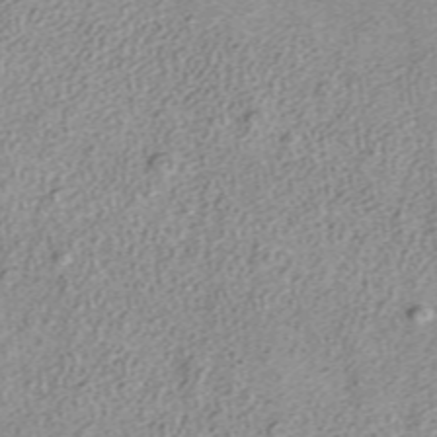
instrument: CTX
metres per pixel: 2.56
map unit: ANa
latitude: 36.9136
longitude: 15.0865
